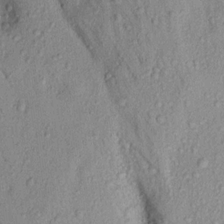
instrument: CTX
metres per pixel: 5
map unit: Aa
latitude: 17.4804
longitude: -146.9892
